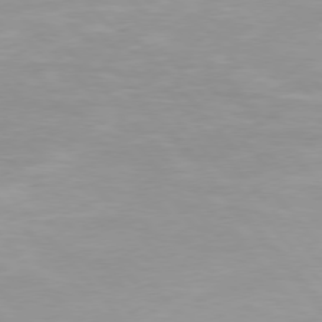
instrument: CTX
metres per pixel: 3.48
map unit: Hpe
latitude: 76.0822
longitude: -155.0836
